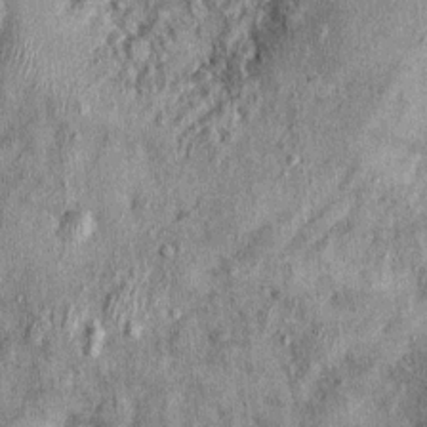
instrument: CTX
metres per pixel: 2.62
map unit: Nhu
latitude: 0.2900
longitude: -16.3089
